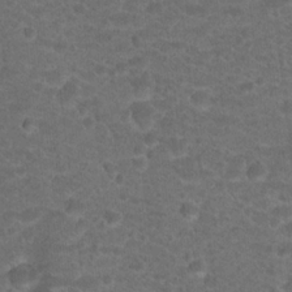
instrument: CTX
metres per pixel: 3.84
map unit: Hto
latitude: 19.1970
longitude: -39.1592
